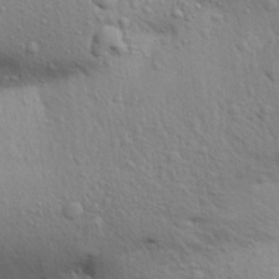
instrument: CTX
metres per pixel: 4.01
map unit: Aa
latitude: 30.1011
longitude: -147.5749
